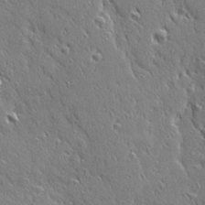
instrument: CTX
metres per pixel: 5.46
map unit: Ave
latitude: 20.8380
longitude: -136.2334
